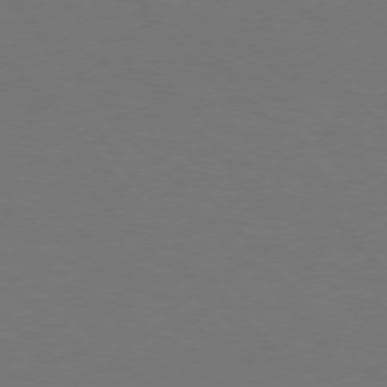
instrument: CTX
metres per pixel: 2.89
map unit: Hpe
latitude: 75.8017
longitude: -133.1592
